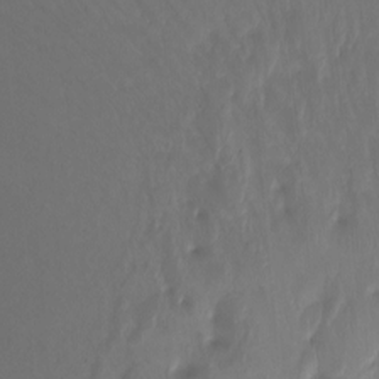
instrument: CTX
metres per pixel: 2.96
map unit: Hto
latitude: -8.8597
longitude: -46.7058
